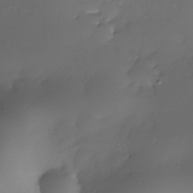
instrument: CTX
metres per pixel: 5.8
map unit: Nhe
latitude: -35.9178
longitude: -117.4426
